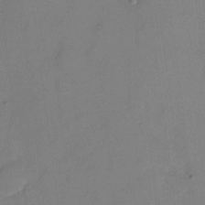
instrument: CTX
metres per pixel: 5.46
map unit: eHh
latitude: 7.9717
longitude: -65.6694
